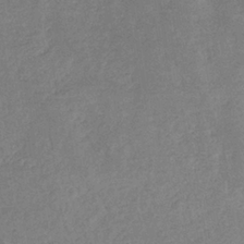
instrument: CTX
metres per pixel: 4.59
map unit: eHb
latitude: -34.4629
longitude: 76.6518
